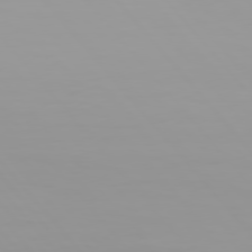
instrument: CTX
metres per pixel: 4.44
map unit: Hpe
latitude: 76.3089
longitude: -135.4048
